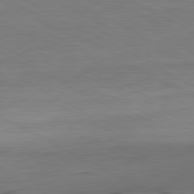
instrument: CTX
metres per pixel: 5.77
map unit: Ap
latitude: -81.1242
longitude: -96.4223
